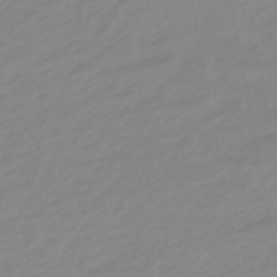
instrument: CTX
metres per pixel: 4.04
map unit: eHb
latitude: -48.4251
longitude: 84.3873
